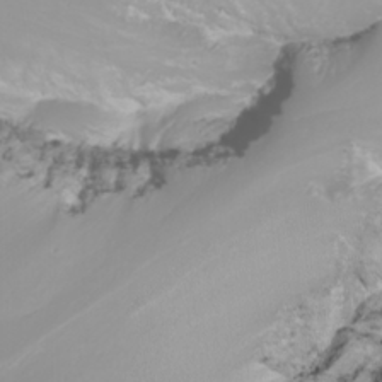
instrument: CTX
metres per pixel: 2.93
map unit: Nhu
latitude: -7.8233
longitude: -71.2537
